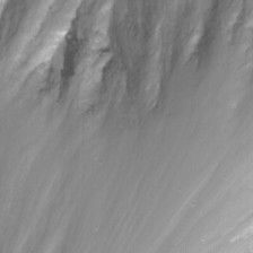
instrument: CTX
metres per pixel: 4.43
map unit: Nhu
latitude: -12.1039
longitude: -62.1578
